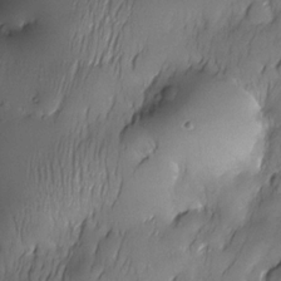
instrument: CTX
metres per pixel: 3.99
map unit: Nhe
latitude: -30.1228
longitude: -140.1955
